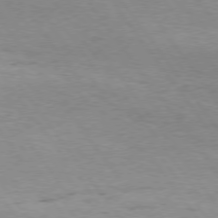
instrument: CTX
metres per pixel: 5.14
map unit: Hpe
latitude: 75.0458
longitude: -142.9325
